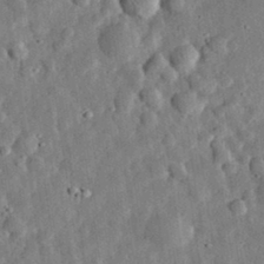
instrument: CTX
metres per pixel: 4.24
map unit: eHh
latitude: 32.9325
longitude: -76.8947
